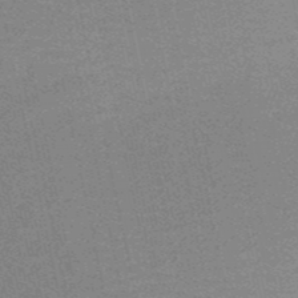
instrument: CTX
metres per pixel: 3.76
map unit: HNb
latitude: -52.5384
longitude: -47.9150
